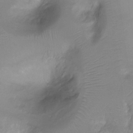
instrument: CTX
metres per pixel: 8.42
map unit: Ht
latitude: -6.7274
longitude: -27.2915
